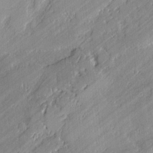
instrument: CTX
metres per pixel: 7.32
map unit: lAvf
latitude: -1.4455
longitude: -107.3104
